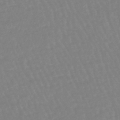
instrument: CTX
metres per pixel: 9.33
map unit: eHb
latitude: -45.3321
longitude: 80.8975
